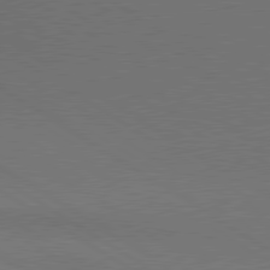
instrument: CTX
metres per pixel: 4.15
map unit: lApd
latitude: 80.1767
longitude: 126.8030
